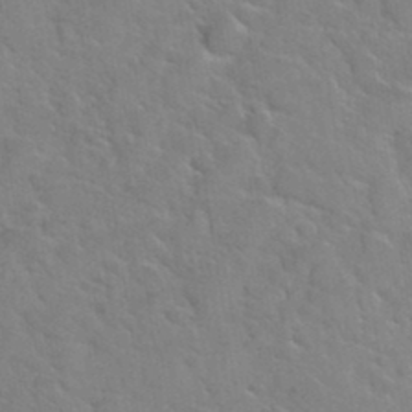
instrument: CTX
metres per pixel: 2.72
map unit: Hto
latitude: 34.8569
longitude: -51.6693
